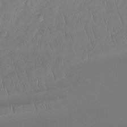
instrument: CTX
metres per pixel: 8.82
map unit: Htu
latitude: -14.7275
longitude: -44.9325
